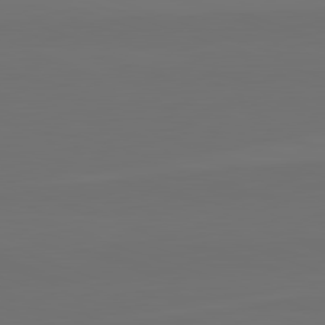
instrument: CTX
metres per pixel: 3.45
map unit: lApd
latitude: 82.4601
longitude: 144.5574
